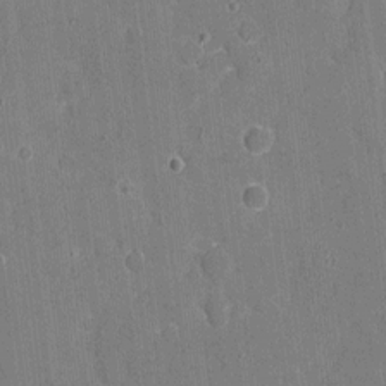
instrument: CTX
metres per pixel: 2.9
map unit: eHh
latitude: 6.1956
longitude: -67.7827
